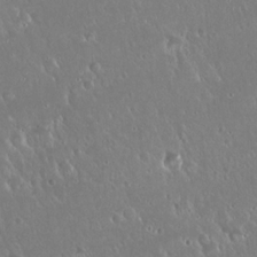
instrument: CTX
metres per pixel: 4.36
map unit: Hto
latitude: 18.9702
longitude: -57.7071
